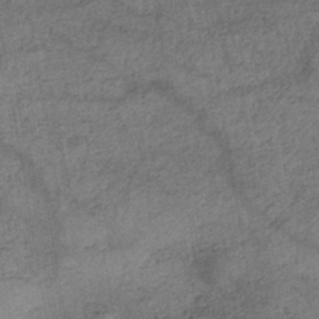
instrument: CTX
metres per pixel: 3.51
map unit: eHh
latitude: -42.5573
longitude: 120.1039
